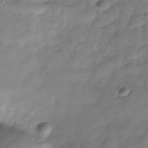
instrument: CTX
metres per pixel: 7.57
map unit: Hve
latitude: -31.3698
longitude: 90.8219
